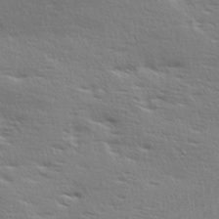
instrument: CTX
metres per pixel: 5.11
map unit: Ave
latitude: 17.3104
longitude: -138.4412
